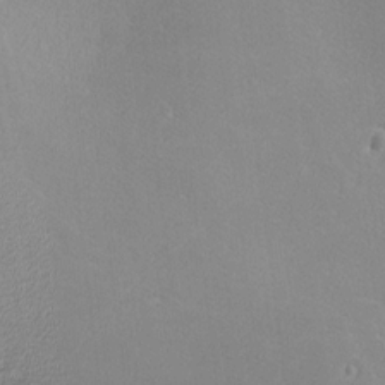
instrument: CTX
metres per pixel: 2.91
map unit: lHvf
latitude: -12.5007
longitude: -102.1766
